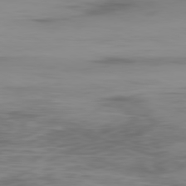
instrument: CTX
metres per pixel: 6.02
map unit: Ap
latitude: -81.1620
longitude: -61.8961
